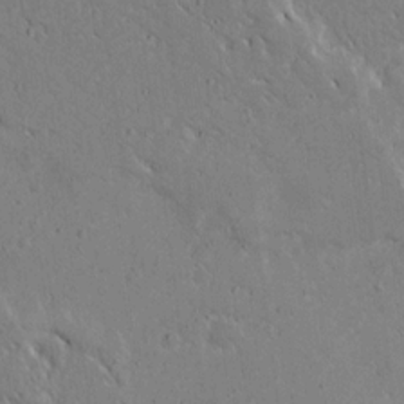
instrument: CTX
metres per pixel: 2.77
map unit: Ave
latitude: 14.9136
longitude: -139.7261
